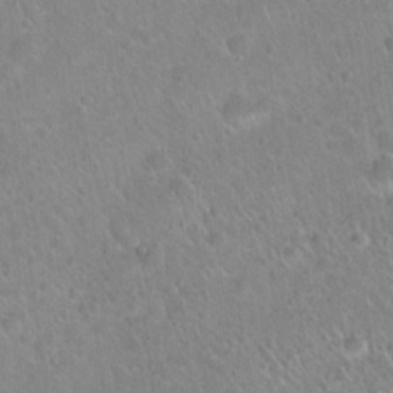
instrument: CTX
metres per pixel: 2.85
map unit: Hto
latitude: 20.8947
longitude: -52.3656
